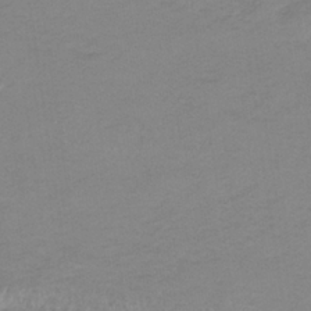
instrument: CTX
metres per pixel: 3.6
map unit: eHb
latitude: -33.8801
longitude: 68.4817
